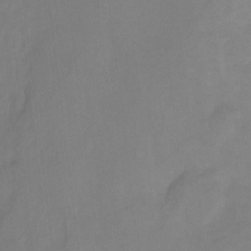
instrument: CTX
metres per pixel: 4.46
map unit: Ht
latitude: -8.0472
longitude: -39.1592
